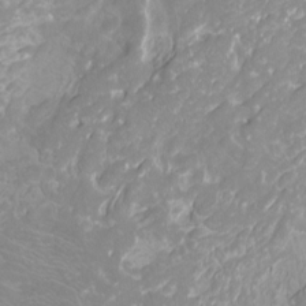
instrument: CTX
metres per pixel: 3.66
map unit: Htu
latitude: -12.4440
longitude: -72.4034
